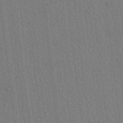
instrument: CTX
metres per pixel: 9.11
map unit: lAvf
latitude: 7.6505
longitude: 164.3496
